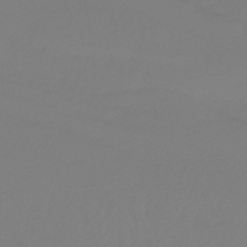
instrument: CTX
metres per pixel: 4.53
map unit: lHb
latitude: -44.6141
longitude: 75.9178
